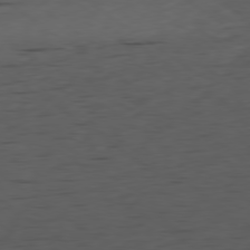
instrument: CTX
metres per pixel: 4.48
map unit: Ap
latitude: -79.5021
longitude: -58.5924
